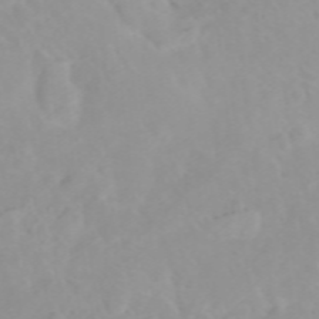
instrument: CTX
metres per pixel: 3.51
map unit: Htu
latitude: -5.1242
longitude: 137.5399
